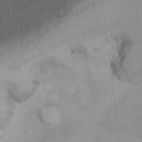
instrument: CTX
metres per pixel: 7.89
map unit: Ht
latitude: 1.5371
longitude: -36.8947
